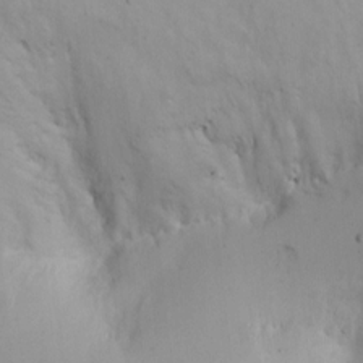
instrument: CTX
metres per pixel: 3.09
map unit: eHh
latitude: 11.5938
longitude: -61.5182
